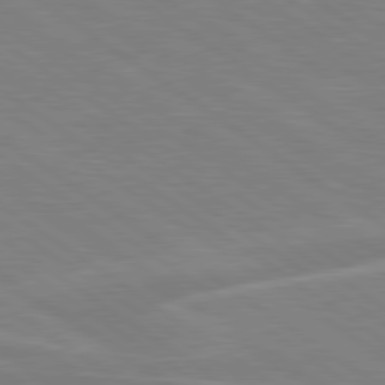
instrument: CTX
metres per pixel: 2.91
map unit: lApd
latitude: 79.5560
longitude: -125.1214
